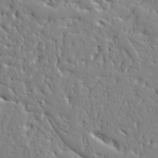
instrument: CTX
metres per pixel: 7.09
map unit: Ave
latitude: 16.0633
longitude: -140.9513
